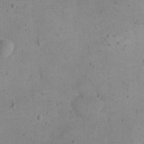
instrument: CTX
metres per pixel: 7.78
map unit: eHh
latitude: 23.2915
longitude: -66.6490
